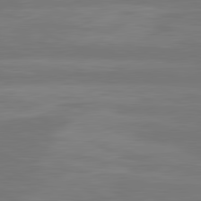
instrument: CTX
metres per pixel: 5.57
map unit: lApd
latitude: 81.5371
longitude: -135.6694
